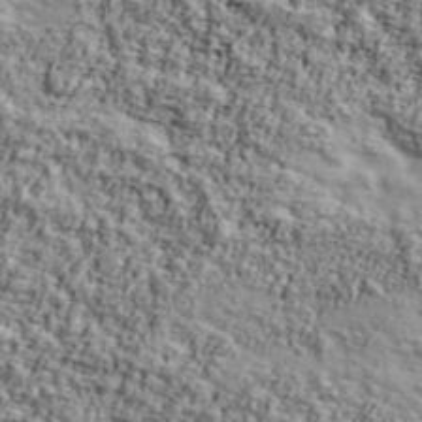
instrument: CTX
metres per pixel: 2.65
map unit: Ave
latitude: 42.7624
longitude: -111.2348
